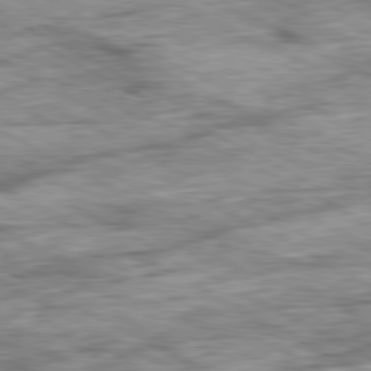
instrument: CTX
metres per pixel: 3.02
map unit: Ap
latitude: -80.8975
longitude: -89.4238
